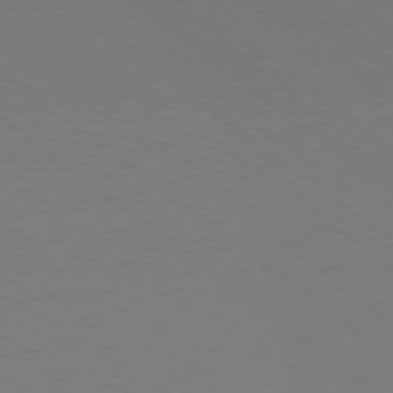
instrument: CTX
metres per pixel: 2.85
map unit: Ap
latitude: -79.1431
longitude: -99.0269
